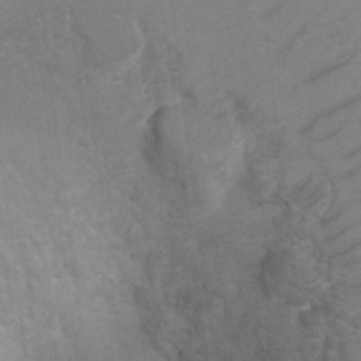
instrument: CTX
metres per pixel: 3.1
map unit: Hto
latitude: 6.9703
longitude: -35.2348
